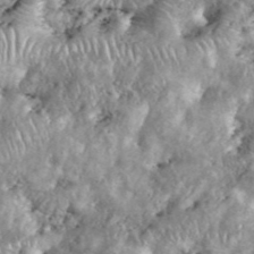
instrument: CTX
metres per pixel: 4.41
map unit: eHh
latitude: 38.8947
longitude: -56.5167
